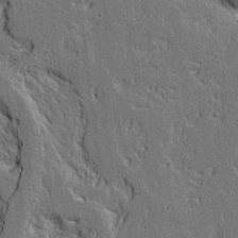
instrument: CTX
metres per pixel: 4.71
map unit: Aa
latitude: 18.3845
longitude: -126.7246
